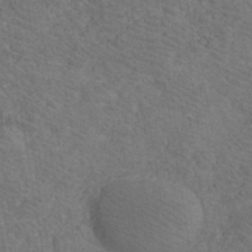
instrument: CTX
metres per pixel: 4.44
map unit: eHh
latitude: -40.1228
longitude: -29.7072
